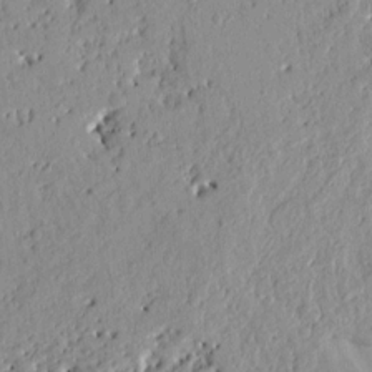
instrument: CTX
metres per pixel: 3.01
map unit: Ht
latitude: 8.5924
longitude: -77.4237
